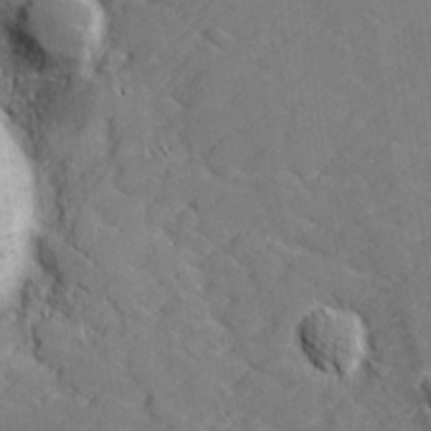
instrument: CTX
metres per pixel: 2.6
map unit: lHvf
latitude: 25.8961
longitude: 142.8030
